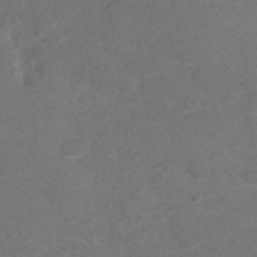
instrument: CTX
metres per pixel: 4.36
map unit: ANa
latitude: 36.2901
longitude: 13.4832
